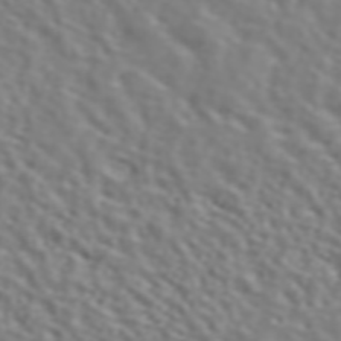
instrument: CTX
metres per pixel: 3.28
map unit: ANa
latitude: 45.8205
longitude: 49.0676
